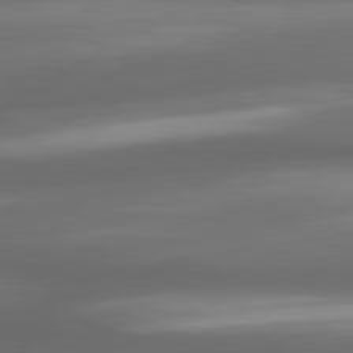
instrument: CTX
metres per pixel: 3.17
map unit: lApd
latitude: 80.5924
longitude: -142.2712
